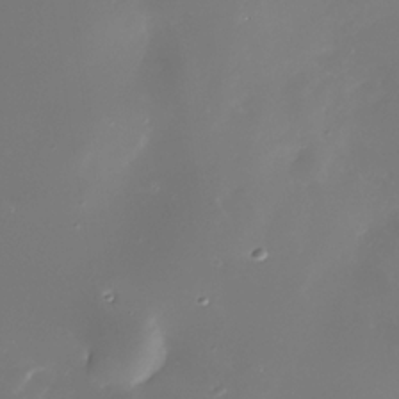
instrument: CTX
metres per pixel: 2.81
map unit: Nhe
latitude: -33.0487
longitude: -116.4601
